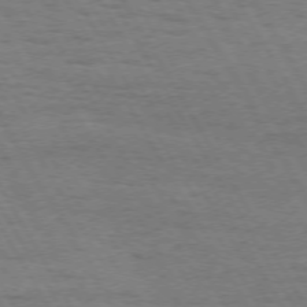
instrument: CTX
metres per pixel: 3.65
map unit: Hpe
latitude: 72.2145
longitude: -123.3293
